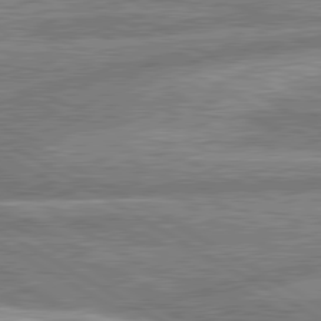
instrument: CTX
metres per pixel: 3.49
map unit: lApd
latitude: 80.6868
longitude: -165.3482
